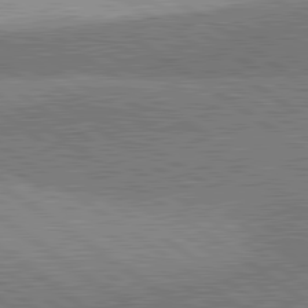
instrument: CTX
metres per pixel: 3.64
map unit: lApd
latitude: 81.4237
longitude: 141.1620
